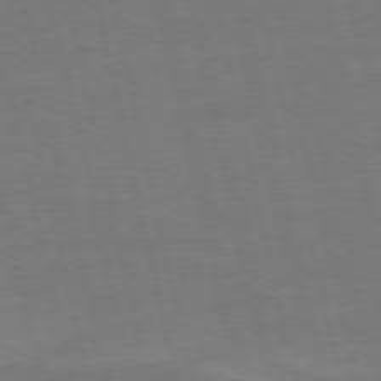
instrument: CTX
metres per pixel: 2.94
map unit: Ap
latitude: -74.8408
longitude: -74.2712
